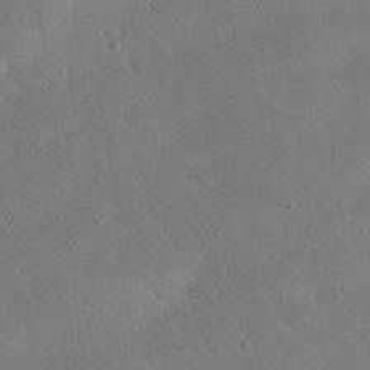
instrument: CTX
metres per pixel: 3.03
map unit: eHh
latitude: 25.6504
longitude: -67.5749
